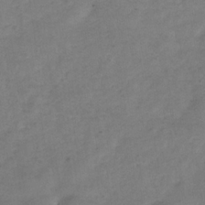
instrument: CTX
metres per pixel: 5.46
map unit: Hve
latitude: -32.2362
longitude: 89.5210
